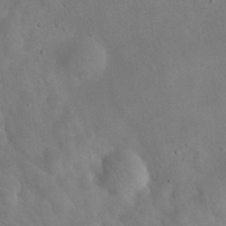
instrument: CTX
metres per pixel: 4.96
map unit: eHh
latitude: 25.2348
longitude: -67.7449
